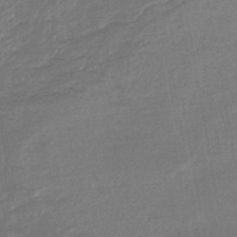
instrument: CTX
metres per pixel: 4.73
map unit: lHb
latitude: -44.6707
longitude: 80.0094
